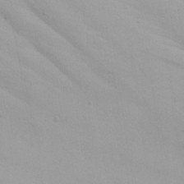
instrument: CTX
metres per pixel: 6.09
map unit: Ave
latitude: 22.0633
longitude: -137.5182
